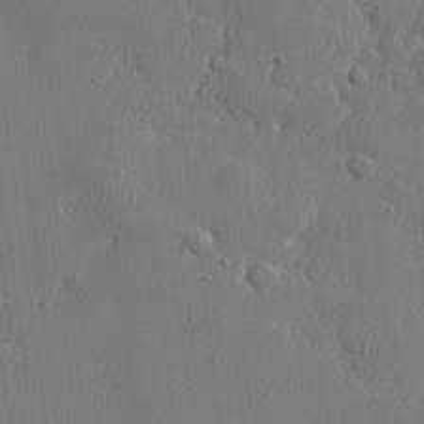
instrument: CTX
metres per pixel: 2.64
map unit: lHvf
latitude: 23.8772
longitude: 141.3698
